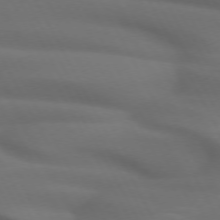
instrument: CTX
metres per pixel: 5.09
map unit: lApd
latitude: 71.8394
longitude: -50.8947
